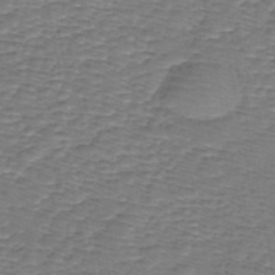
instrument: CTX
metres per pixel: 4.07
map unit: eHh
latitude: -40.6707
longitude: -30.0444
